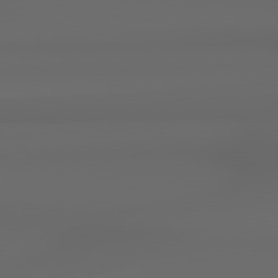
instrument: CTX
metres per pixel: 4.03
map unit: Hpe
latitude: 78.6869
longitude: -135.4804
